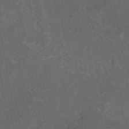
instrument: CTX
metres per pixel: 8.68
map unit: eAb
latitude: 46.6491
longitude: 125.7666
